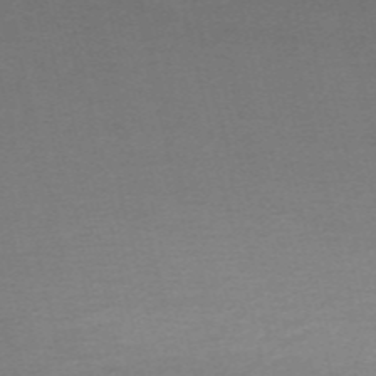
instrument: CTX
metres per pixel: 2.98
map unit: HNb
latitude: -54.7841
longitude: -35.8205
